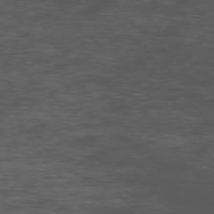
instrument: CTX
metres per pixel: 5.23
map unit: Ap
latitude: -76.0472
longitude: -67.8016
